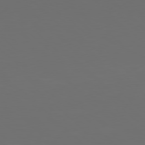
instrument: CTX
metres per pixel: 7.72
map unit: Hpe
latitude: 77.6316
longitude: -168.3279
